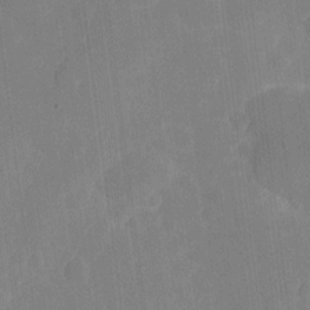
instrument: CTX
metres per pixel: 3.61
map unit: eHh
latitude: 4.3656
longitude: -67.6693
